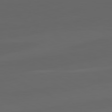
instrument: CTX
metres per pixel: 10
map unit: lApd
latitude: 82.1011
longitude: 129.7856
